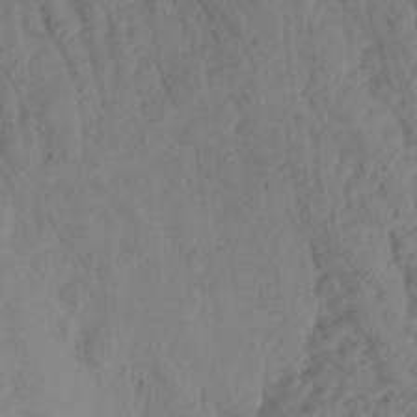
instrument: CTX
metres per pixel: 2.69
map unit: Aa
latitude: 18.6490
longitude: -146.5735
